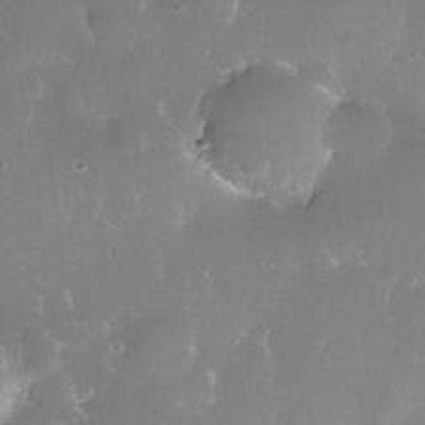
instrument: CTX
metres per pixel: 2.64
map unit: Nhe
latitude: -35.2754
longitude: -131.4049
